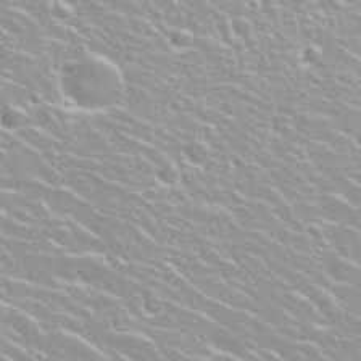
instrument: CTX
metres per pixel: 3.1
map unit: Nhu
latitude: 28.3467
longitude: -51.5560
